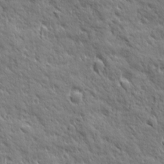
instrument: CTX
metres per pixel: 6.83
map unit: Ave
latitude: 19.5371
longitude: -134.2522
